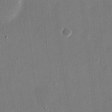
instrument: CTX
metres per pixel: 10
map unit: eHh
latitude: 15.4427
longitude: -70.5735
